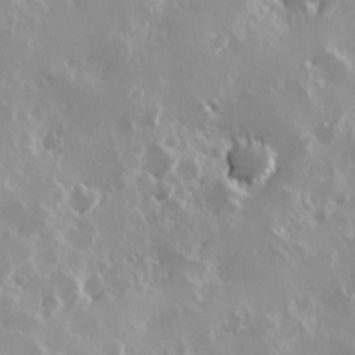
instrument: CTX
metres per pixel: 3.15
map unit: Hve
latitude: 24.1199
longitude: 146.1039
